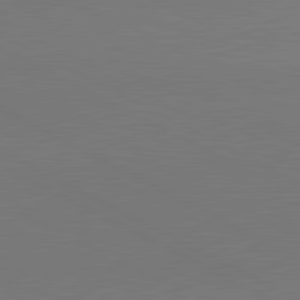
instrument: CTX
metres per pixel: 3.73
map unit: lApd
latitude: 81.5371
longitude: 151.6533
